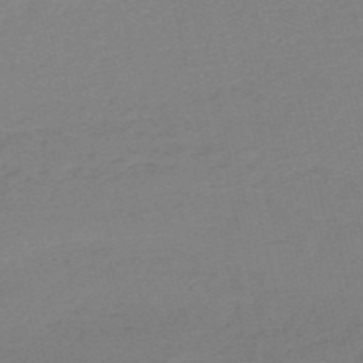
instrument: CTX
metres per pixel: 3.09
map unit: HNb
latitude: -54.7274
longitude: -43.2915
